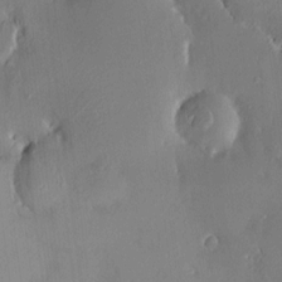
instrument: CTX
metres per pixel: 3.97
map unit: HNhu
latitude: 6.8758
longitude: 4.7652
